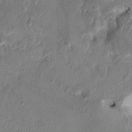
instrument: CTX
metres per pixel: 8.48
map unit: HNhu
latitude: 7.5182
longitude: -3.8205
